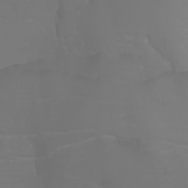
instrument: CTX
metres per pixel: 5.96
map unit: Nhu
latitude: -6.9163
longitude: -84.6680
